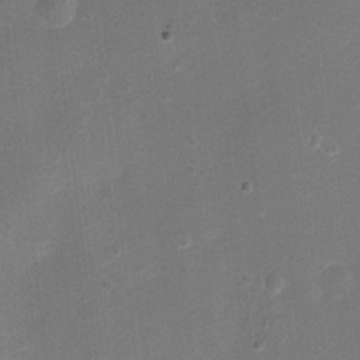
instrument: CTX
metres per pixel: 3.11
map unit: Ht
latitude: -2.4251
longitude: -28.8191
